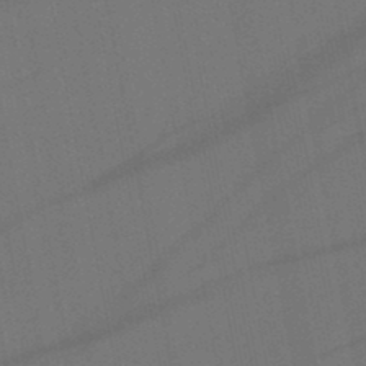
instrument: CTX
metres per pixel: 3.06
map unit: lHb
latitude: -47.3698
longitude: 71.8045
